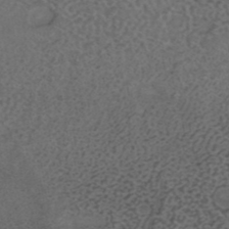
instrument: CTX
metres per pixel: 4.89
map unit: ANa
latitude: 39.7827
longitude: 28.8786
